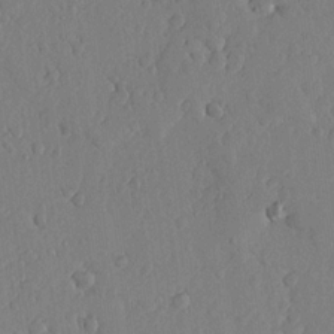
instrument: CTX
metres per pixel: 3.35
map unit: lHvf
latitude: 17.8961
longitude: -114.9513
